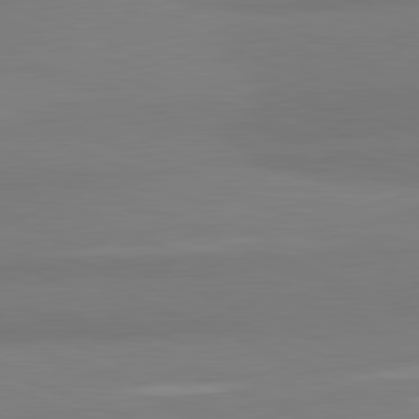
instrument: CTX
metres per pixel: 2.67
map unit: lApd
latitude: 81.9528
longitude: 177.0109
